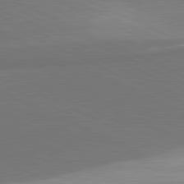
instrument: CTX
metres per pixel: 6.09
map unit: lApd
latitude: 81.5749
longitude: 156.6896
